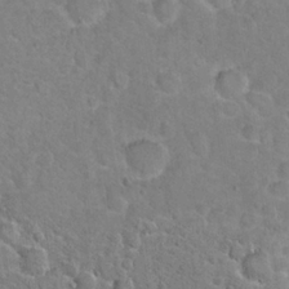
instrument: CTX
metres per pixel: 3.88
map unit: Hto
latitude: 21.0270
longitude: -48.2711
